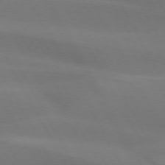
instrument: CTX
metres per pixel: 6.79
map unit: lApd
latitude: 73.5749
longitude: -48.9325
